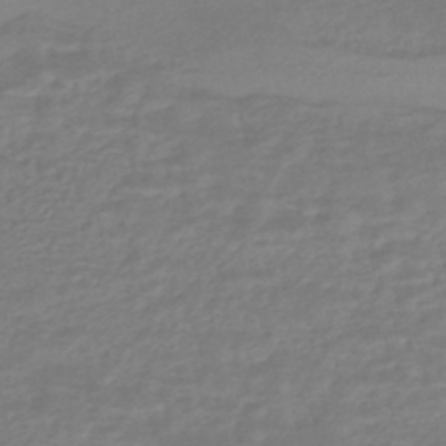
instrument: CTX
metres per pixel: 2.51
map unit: HNhu
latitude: -46.9730
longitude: 96.0094
